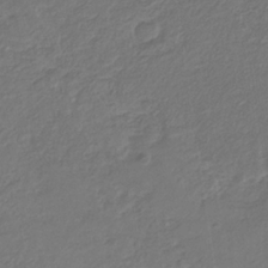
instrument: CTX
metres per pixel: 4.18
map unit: eHb
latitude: -29.8233
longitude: 67.1809
